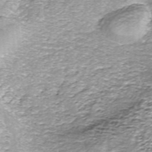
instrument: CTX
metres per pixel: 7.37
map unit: ANa
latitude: -44.7085
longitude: 105.7099
